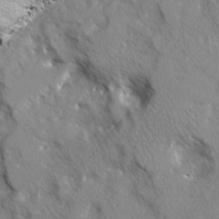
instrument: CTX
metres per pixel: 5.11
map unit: Ave
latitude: 13.1592
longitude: -101.5560
